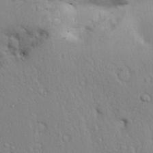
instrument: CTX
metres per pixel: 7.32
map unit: Aa
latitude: 31.0081
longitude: -145.2159
